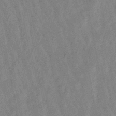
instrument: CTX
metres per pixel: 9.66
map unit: lHb
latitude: -48.5385
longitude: 77.8422
